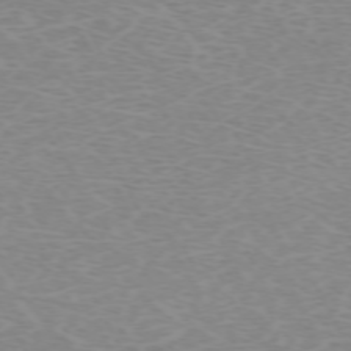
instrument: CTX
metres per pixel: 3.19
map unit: Hpe
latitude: -71.6344
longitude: 12.1417
